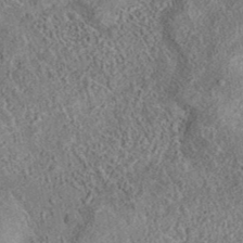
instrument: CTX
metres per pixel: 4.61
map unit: eAb
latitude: 36.7058
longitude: 113.0298
